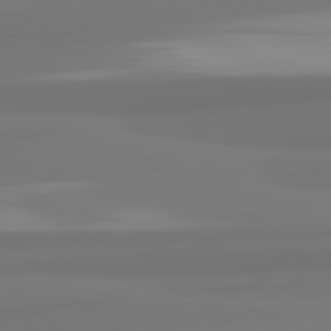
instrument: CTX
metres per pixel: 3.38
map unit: lApd
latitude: 82.2144
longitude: 175.0486
